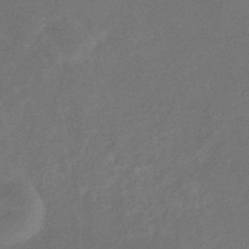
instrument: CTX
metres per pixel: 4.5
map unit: eHb
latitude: -34.3873
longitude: 75.2187
